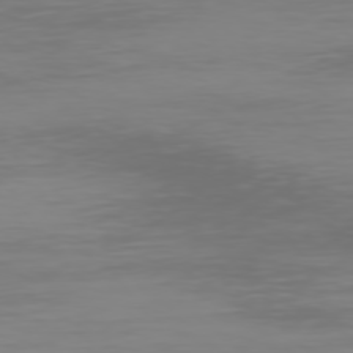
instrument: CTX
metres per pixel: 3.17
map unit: Hpe
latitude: 73.9906
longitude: -128.2144
